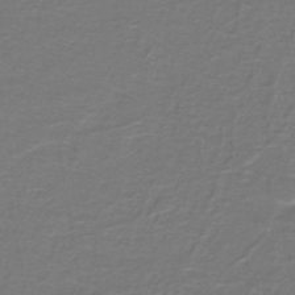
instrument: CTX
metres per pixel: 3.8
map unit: lHb
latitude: -42.9352
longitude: 56.7652
